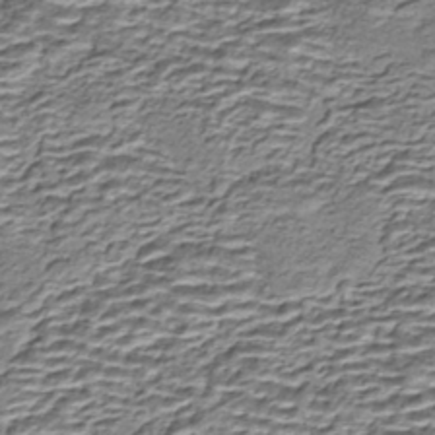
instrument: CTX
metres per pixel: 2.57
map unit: eHh
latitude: -43.0108
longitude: 117.0108
